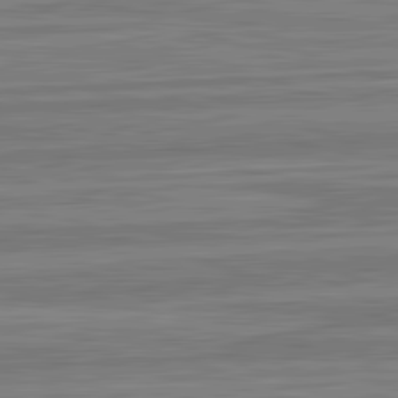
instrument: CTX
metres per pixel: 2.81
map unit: lApd
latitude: 82.8191
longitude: 178.5007
